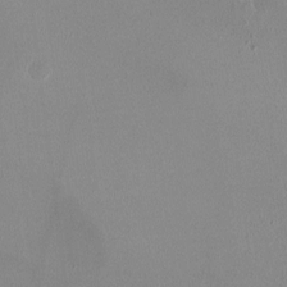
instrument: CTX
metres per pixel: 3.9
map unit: HNhu
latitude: -0.5763
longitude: -0.3278
